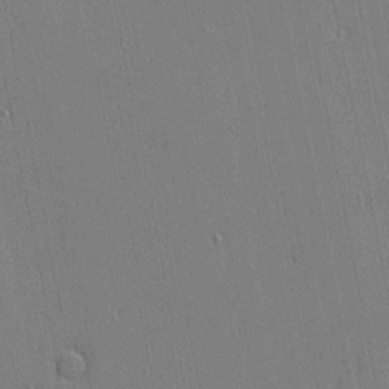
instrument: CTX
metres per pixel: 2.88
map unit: eHh
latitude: -4.3495
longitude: -81.1025
